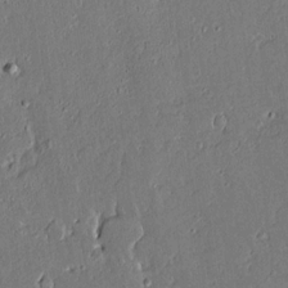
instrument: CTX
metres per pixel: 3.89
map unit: lAvf
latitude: 15.7828
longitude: -127.4804
